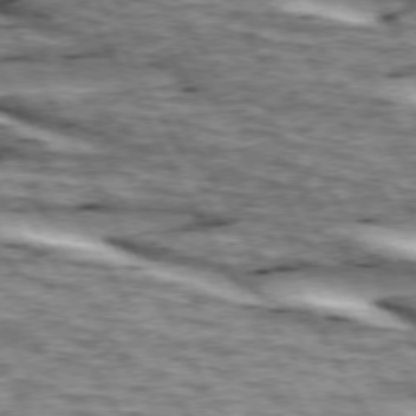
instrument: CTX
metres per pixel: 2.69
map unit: lApd
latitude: 73.6316
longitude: -55.4426
